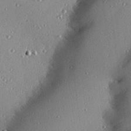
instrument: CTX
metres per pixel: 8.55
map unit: eHh
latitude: 23.8961
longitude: -90.2900
